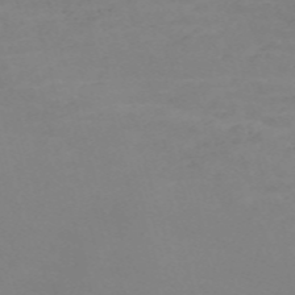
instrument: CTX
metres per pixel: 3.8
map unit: Nve
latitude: -59.3887
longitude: 60.4440
